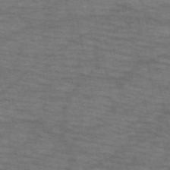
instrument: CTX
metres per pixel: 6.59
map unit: HNb
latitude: -53.5399
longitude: -43.4804
